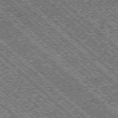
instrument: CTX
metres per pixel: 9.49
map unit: Ap
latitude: -76.2362
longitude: -96.0633
